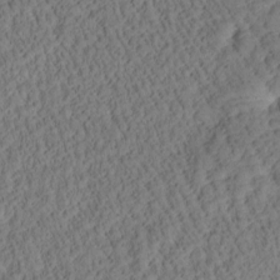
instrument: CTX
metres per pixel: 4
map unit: Htu
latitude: 0.5734
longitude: 175.8611
